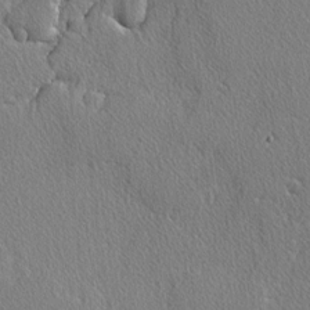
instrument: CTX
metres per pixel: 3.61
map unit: lAvf
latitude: -3.5399
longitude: -108.7624
